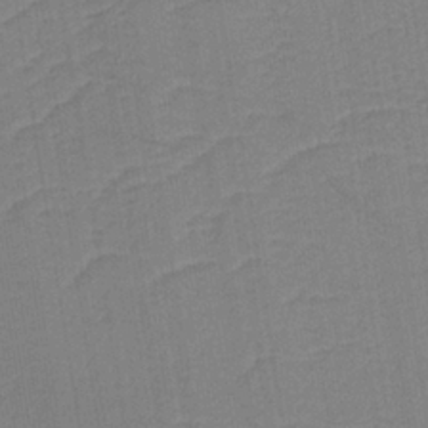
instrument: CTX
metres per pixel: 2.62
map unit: lHb
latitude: -36.0283
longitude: 73.1431
